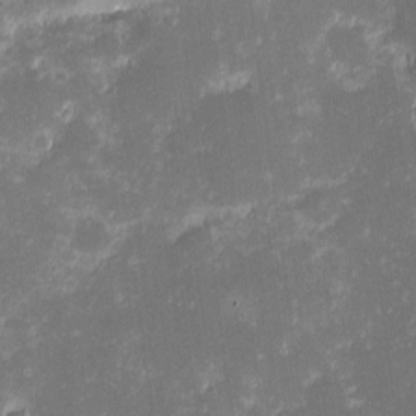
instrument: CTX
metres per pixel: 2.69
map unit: eHh
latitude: -2.2739
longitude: -86.4223
